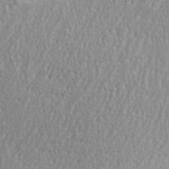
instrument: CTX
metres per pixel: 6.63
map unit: eHh
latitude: 35.2348
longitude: -132.2900
